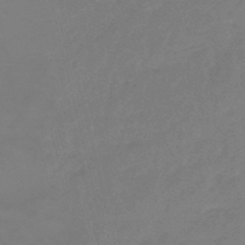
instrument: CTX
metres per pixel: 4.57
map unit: eHb
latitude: -46.7841
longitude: 86.4440
